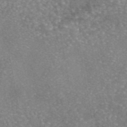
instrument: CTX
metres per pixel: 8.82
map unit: eAb
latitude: 45.9528
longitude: 105.1242
